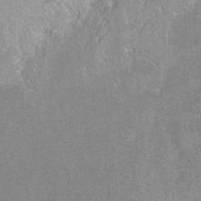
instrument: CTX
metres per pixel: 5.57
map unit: Ht
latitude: -6.9919
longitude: -36.4034
